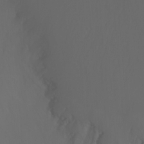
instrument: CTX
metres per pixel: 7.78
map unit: Htu
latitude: -7.3320
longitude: -71.5371
